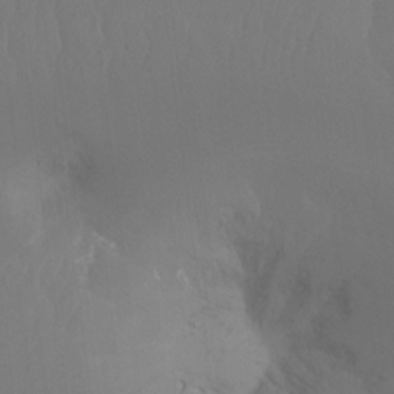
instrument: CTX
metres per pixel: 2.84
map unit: Ht
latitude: -15.8990
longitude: -49.9717
